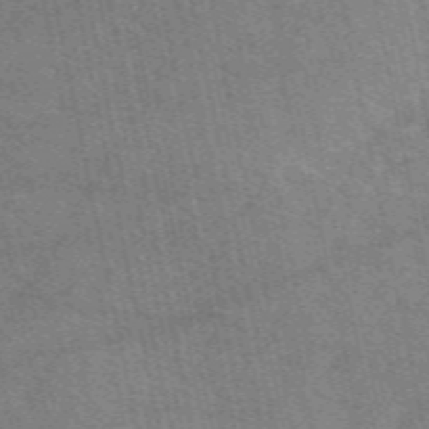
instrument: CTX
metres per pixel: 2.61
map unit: eAb
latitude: 51.2914
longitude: 107.6155
